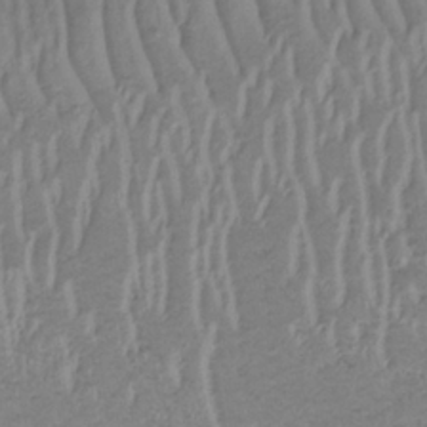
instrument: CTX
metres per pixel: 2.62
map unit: lHb
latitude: -34.1606
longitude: 68.8974
